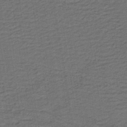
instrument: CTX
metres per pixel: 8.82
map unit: lHb
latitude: -39.9745
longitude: 55.3888
